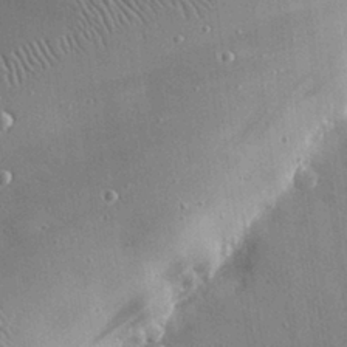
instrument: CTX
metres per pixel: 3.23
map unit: Hve
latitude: 28.2900
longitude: -90.3467
